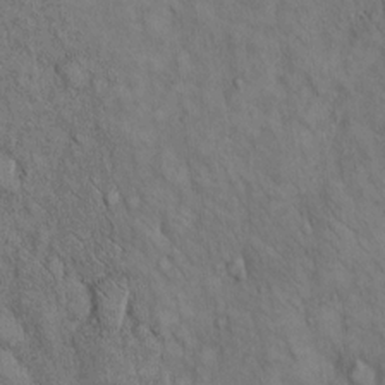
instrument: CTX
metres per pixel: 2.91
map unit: Hto
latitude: 13.0837
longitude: -59.8961
